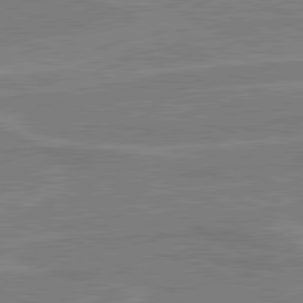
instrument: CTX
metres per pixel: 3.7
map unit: lApd
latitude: 80.6490
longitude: 121.4454
